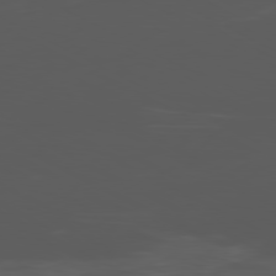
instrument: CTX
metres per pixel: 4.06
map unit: Ap
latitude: -80.7086
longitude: -62.7058
